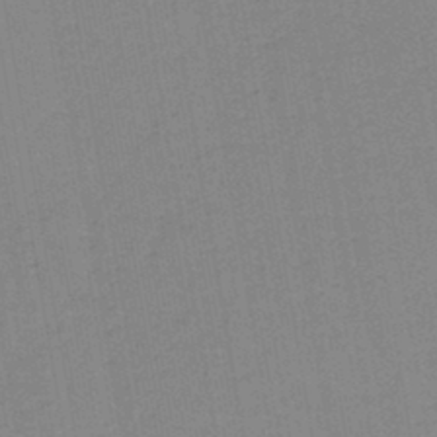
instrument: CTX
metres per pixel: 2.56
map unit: lHb
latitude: -44.0283
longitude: 63.0108
